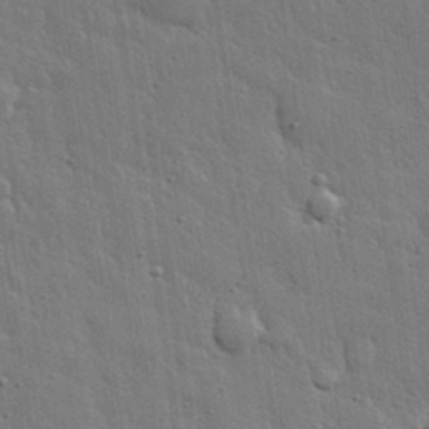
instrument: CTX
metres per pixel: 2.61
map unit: eHh
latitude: 31.5560
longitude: -79.1214
